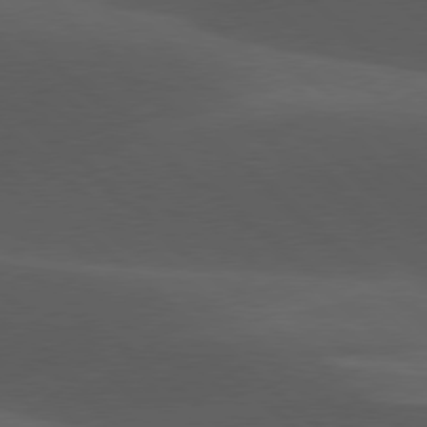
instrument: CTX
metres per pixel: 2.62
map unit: lApd
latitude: 77.9339
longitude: -54.3656
